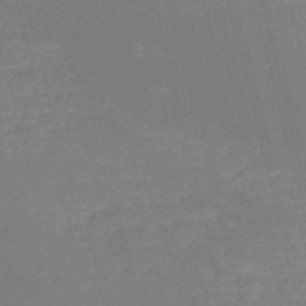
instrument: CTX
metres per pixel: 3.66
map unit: HNb
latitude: -53.5210
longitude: -36.8758
